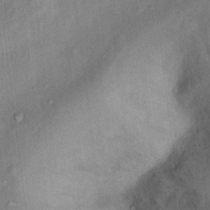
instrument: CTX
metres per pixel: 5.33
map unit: Ht
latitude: 11.9339
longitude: -40.3089
